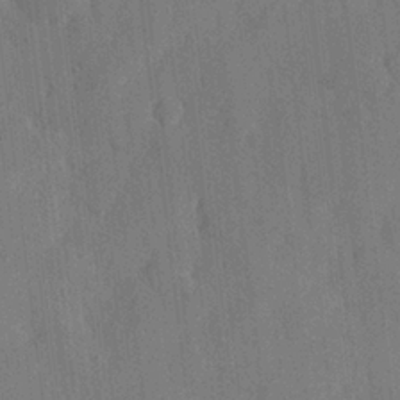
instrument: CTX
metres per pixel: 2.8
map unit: Hve
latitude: 25.7827
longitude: 148.9731
